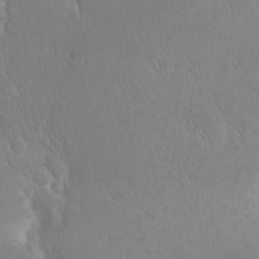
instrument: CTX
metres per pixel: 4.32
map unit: eHh
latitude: 22.7057
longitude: -58.0444
